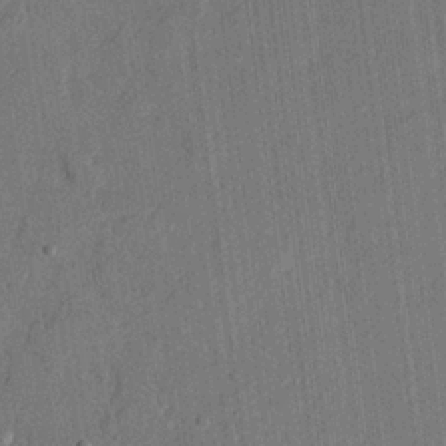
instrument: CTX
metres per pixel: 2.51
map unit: lHvf
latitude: 22.1767
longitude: 144.6330
